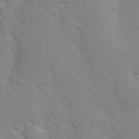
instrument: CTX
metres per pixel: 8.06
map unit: Nhu
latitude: 16.7813
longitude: -78.5546
